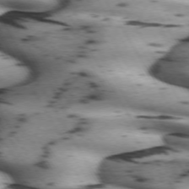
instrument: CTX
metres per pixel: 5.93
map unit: lApd
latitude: 71.6694
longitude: -52.4223
